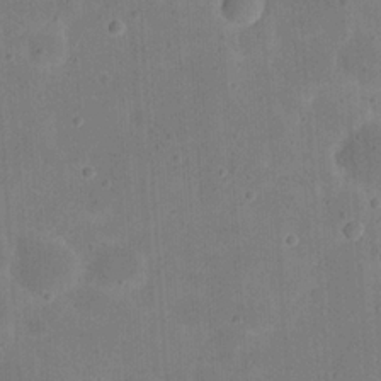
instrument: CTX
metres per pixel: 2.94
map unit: eHh
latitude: 20.9136
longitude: -63.0081
